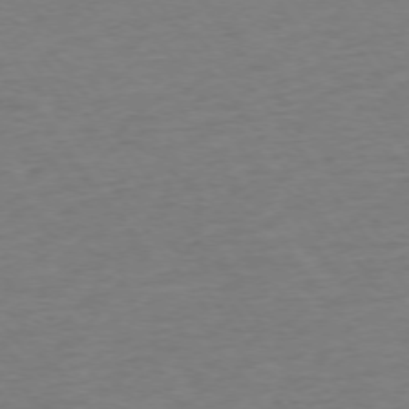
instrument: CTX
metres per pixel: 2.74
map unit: Ap
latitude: -75.2187
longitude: -85.1781
